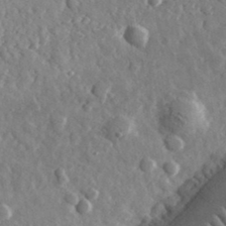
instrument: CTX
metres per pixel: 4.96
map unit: lHvf
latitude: 34.8569
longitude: -87.5371
